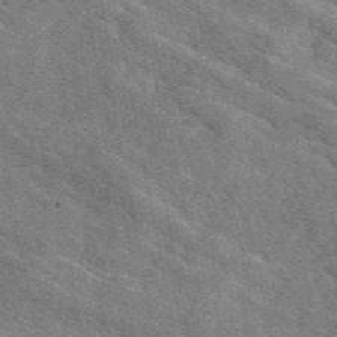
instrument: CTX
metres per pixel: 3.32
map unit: eAb
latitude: 48.4601
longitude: 119.8989
